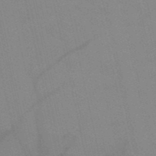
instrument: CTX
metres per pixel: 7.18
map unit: HNb
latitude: -52.8030
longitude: -45.2159
